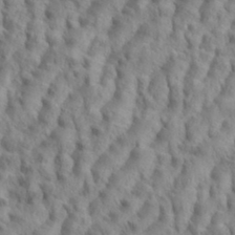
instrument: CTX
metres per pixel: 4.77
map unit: eHh
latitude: 35.1592
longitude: -138.2711
